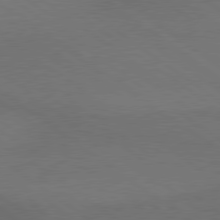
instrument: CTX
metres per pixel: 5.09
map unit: lApd
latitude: 79.4049
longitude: -177.3292
